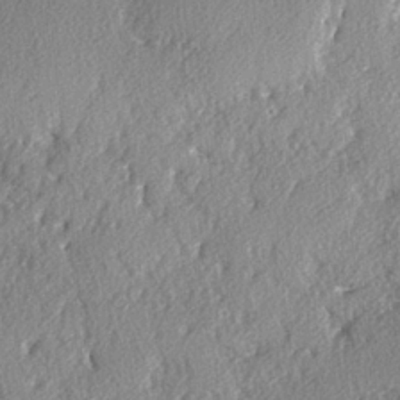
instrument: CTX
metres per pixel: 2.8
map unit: lAvf
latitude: -4.0661
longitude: -108.0633
